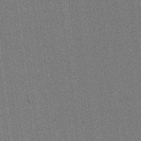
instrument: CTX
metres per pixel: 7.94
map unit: eHh
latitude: 18.3845
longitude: -67.9906
